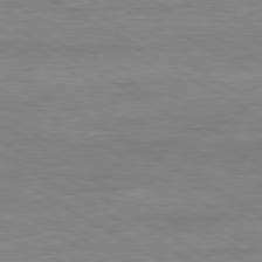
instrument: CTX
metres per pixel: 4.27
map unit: Ap
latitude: -80.9731
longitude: -79.3104
